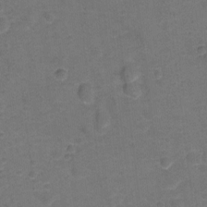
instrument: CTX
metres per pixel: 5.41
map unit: Hto
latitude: -0.7275
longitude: -34.4790
